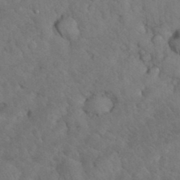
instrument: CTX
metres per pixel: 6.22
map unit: eHh
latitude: 33.4993
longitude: -67.0458
